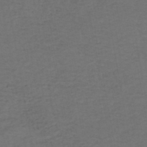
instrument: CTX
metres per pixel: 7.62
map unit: HNhu
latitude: -49.1242
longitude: 100.0283
